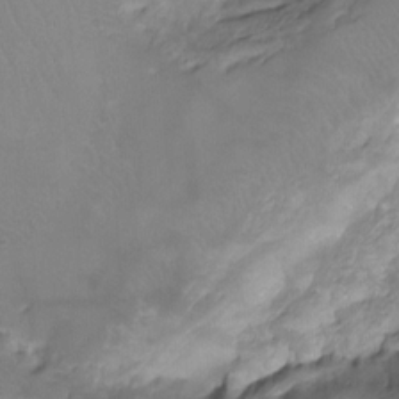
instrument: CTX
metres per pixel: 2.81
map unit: Ht
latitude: -9.2376
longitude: -39.2348
